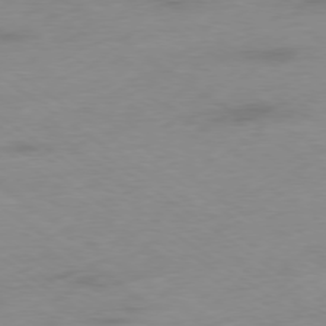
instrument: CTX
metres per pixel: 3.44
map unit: Ap
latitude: -78.2550
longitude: -59.4804
